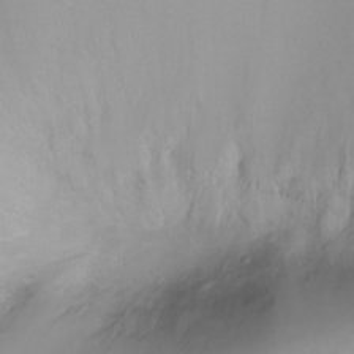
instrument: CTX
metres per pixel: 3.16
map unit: Ht
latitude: -6.7274
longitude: -20.3845
